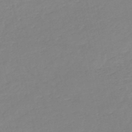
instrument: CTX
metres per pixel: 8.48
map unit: eHh
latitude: -52.4818
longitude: -24.4790
